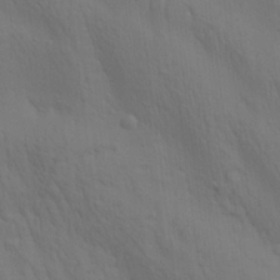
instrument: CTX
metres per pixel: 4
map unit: lAa
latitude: 22.0444
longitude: -138.2711
